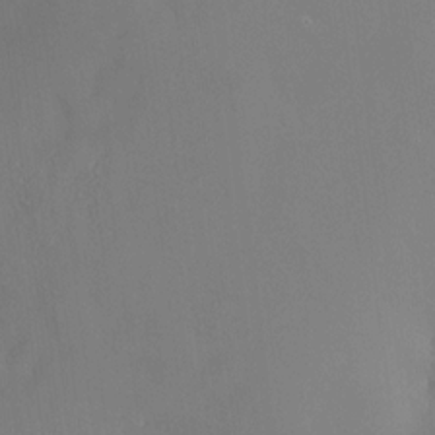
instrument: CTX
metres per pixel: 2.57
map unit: HNhu
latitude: 13.7639
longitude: 14.0661
